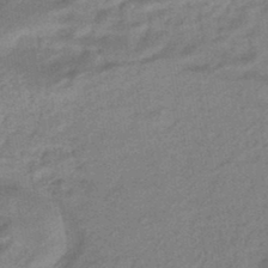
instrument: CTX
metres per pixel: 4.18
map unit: HNhu
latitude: -46.0472
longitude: 90.8219
